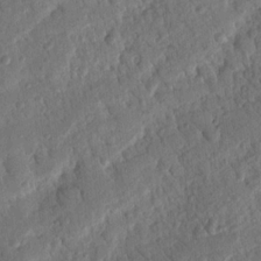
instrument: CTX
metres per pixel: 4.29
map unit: Nhu
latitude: 19.5182
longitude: -78.3468
